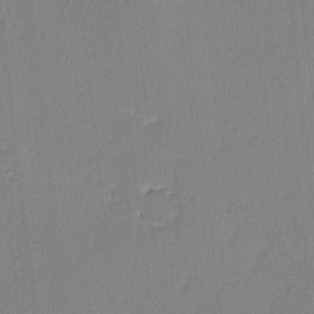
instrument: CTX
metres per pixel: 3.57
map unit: lHvf
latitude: -11.2943
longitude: -99.7071
